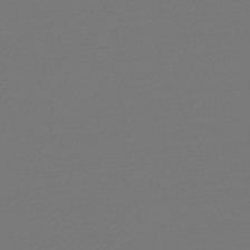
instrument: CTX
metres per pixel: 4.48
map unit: eHb
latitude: -49.8045
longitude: 67.1431
